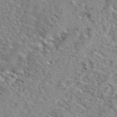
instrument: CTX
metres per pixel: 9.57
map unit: eAb
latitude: 45.1970
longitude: 113.6344
